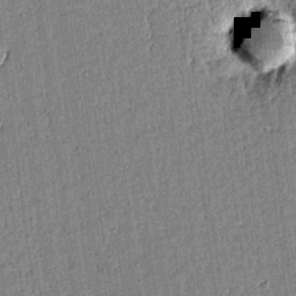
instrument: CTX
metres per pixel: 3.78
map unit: lAvf
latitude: 15.2915
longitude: -125.2725
